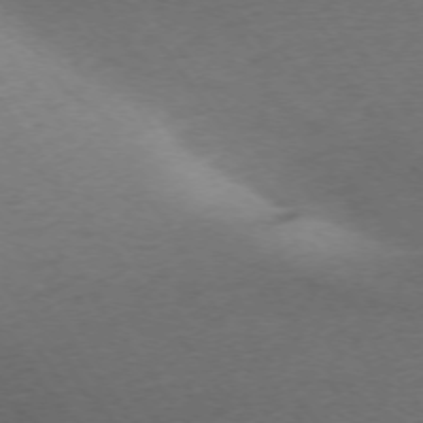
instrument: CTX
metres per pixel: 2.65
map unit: Ap
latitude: -74.5952
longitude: -79.5560
